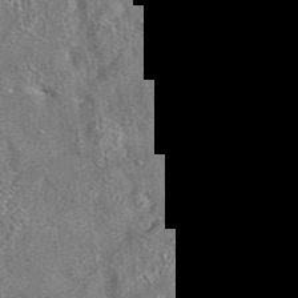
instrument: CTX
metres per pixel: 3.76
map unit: eAb
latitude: 35.6127
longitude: 112.5763
